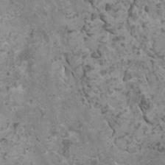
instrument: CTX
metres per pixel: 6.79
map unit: HNhu
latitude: 0.1955
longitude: 2.8030
